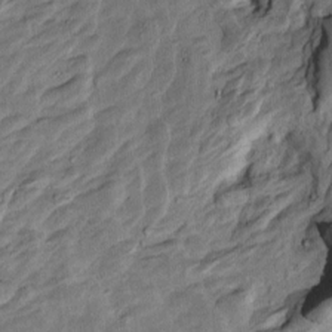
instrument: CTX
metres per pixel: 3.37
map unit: Htu
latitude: -5.3320
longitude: 156.4251
